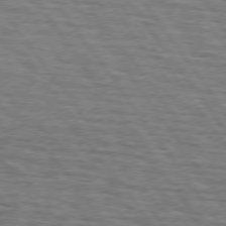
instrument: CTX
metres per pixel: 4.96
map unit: lApd
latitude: 74.4034
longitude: -73.7639
